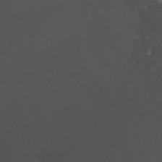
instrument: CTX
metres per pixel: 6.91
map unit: Nhu
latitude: -9.3510
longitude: -78.2145
